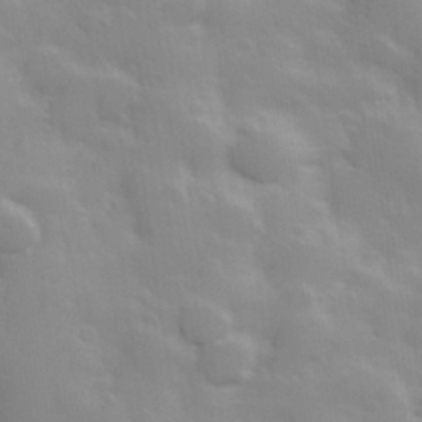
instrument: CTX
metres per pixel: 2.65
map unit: Hve
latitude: 30.9514
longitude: 150.6141
